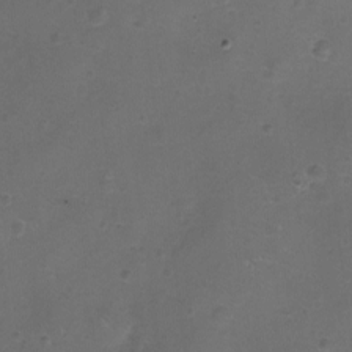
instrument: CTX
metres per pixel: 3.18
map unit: eHh
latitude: -11.9745
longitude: -61.3292
